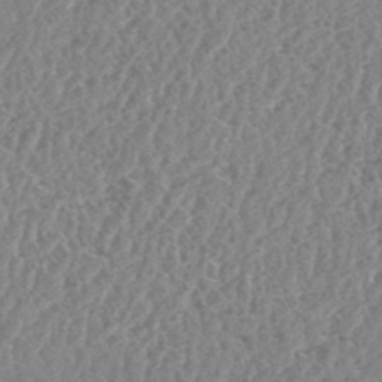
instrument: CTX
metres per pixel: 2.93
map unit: HNhu
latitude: -48.5952
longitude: 30.0850
